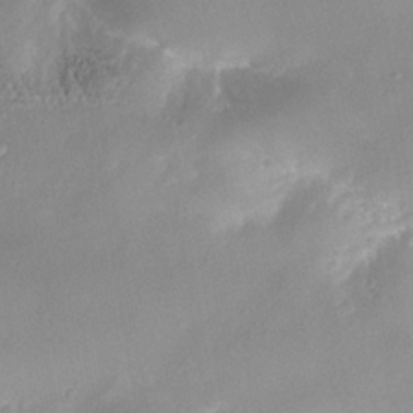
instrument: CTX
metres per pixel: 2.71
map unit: Nhe
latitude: -37.6721
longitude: -118.8947
